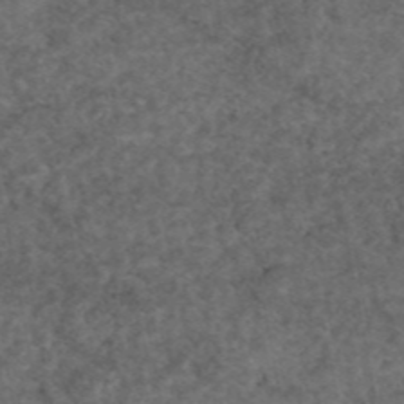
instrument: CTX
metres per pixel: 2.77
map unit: eAb
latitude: 46.0255
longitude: 114.0661
